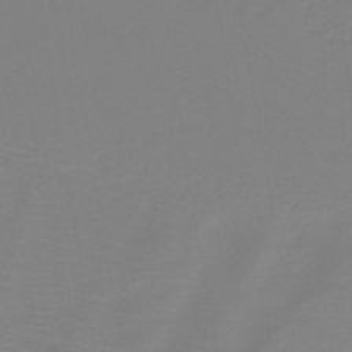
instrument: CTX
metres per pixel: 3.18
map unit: eHh
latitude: -42.3306
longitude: -32.6302
